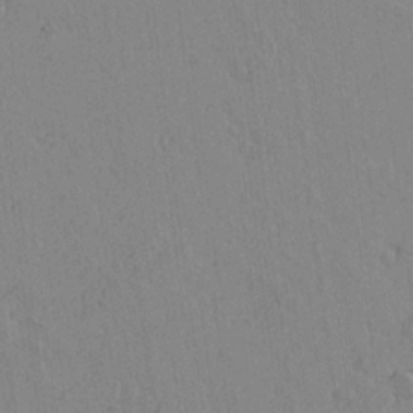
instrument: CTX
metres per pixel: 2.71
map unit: lAvf
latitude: 15.0648
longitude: -125.4048
